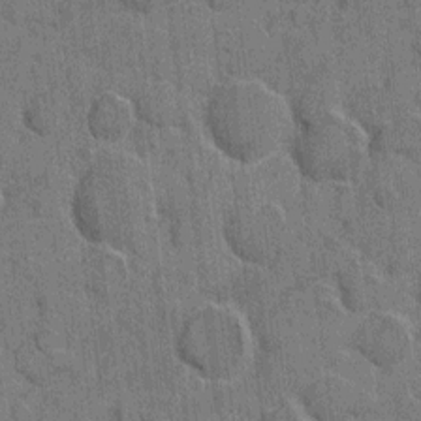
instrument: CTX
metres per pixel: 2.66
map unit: eHh
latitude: 6.3656
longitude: -64.5546
